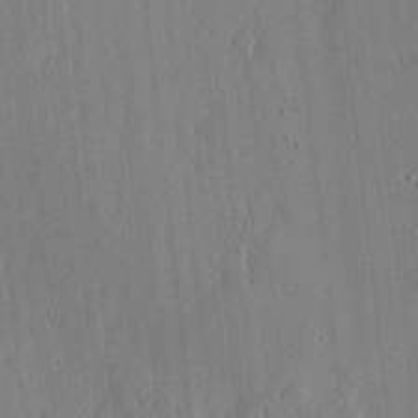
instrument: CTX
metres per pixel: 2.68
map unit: lHvf
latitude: 17.4049
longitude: -113.2159
